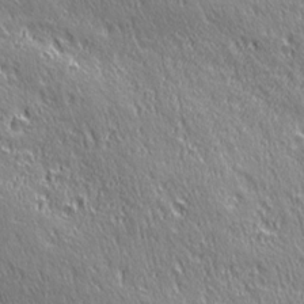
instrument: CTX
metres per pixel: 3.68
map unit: Ave
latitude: 21.3104
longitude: -135.8772
